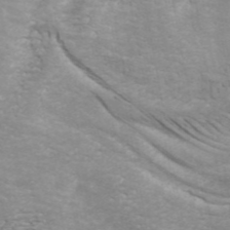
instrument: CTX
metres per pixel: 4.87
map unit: ANa
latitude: 45.0837
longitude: 38.1605
